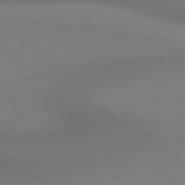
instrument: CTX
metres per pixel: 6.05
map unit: lApd
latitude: 80.3278
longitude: 120.5384
